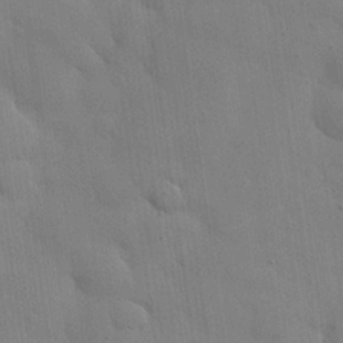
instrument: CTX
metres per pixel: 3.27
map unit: Nhu
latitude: 25.9906
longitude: -73.0648
